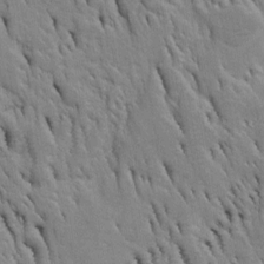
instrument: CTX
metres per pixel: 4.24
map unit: Htu
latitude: -4.1794
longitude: 151.0297
